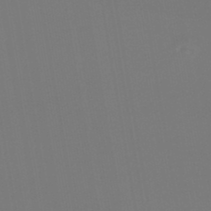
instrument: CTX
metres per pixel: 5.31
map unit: lHb
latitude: -46.3684
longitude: 71.1620
